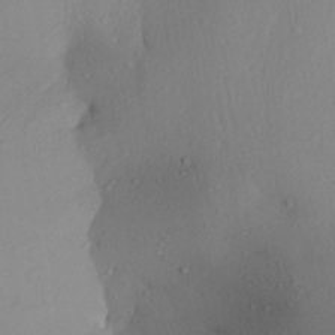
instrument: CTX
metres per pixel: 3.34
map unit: Aa
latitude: 28.6112
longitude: -133.8583
